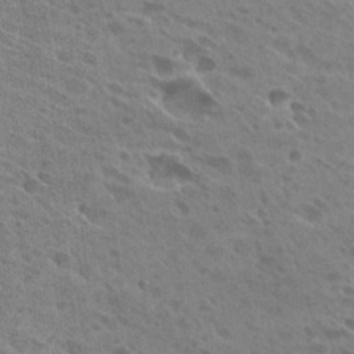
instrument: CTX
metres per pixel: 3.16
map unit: Hto
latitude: 26.5546
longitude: -40.8569
